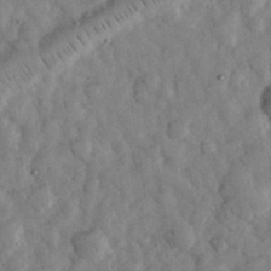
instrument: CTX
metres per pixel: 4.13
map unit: eHh
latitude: 34.0822
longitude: -69.5560
